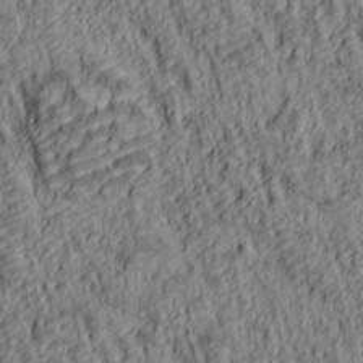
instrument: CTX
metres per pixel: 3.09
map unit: lAa
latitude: 5.3671
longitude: -114.8757
